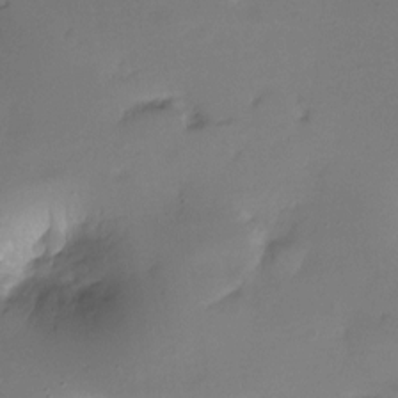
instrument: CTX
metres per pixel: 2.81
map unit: Ht
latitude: -10.9353
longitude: -45.1403
